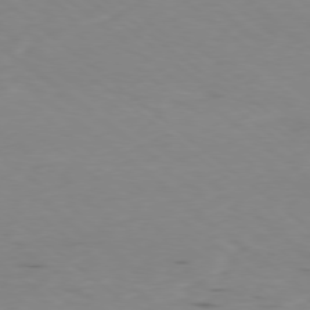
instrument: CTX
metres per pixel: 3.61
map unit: Ap
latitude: -78.6896
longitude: -73.8017
